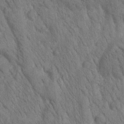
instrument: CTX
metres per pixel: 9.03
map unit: Htu
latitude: -0.4818
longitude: 174.2739
